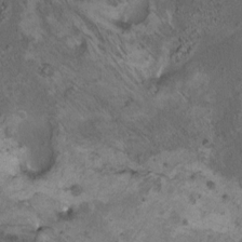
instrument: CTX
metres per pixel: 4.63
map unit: HNhu
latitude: 5.0647
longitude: 8.0094
